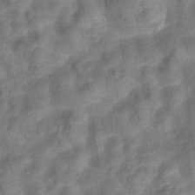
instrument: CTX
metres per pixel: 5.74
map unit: Hto
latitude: 6.6490
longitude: -31.7639
